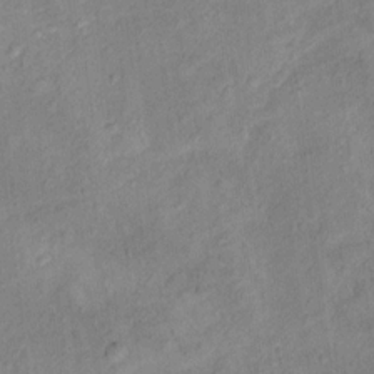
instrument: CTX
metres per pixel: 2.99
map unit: Ht
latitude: 13.6316
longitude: -39.4237
